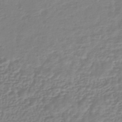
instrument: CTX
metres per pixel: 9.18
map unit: HNhu
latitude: -44.0661
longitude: 105.3320
